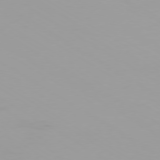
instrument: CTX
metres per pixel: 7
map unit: Ap
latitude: -79.6344
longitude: -92.9324
